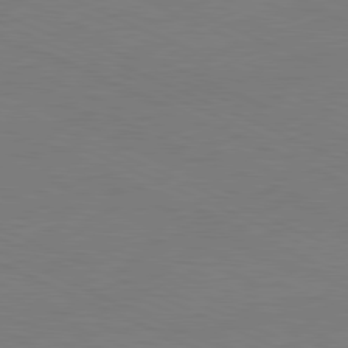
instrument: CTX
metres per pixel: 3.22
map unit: Ap
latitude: -82.1417
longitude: -70.7435
